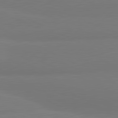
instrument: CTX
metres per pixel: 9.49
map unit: lApd
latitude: 81.6316
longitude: 179.8989
